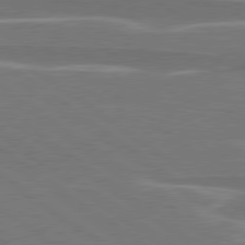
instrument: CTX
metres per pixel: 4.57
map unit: lApd
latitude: 79.0081
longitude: -94.8947
